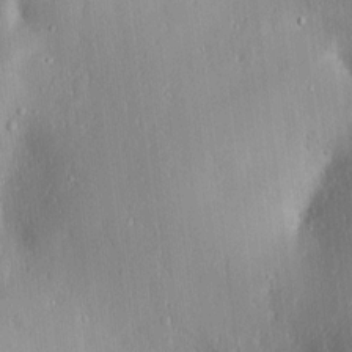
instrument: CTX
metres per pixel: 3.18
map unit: lAvf
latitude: 7.5749
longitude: 168.5195
